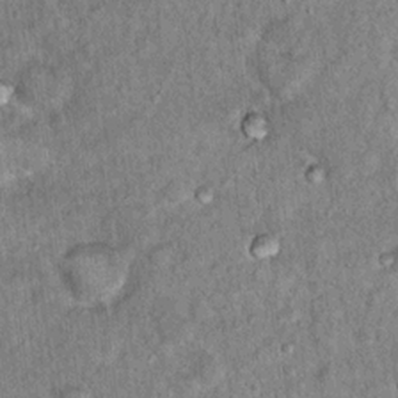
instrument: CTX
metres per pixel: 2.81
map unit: Hto
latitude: 14.9136
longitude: -34.6679
